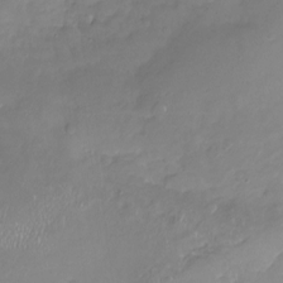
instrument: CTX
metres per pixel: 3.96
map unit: Nhu
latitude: -18.4440
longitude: -57.4426
